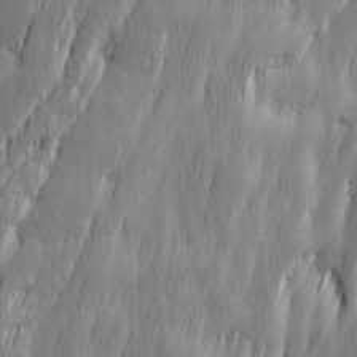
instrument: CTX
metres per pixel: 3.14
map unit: Ave
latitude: 15.1593
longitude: -135.7449
